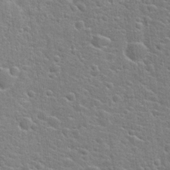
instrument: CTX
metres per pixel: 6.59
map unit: Hto
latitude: 22.3278
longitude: -44.3278
